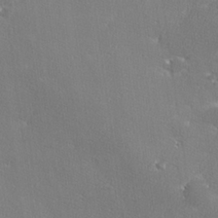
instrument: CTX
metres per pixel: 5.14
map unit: lHvf
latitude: 25.2537
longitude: 141.2376
